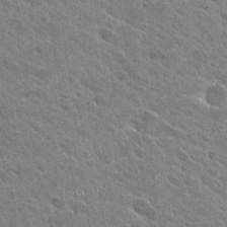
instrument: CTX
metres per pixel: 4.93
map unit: Hto
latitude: 26.6869
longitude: -40.9702
